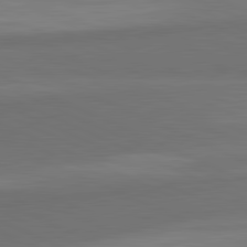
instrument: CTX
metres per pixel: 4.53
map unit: lApd
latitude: 82.1766
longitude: 157.5588
